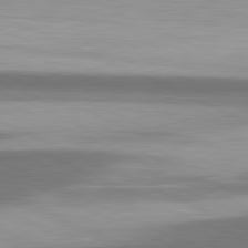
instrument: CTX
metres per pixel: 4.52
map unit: lApd
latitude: 81.6316
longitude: 175.2187
